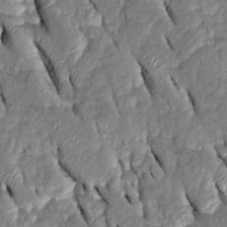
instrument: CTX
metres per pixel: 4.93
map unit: Htu
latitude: -0.6141
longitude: 149.7100
